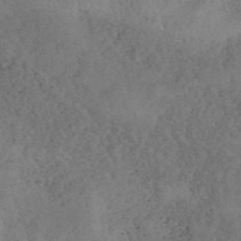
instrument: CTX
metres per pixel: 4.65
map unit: ANa
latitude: 41.9906
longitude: 51.9367
